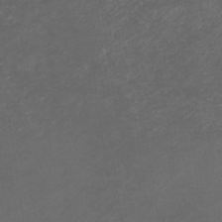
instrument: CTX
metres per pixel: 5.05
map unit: eHb
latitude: -33.3132
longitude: 68.2739
